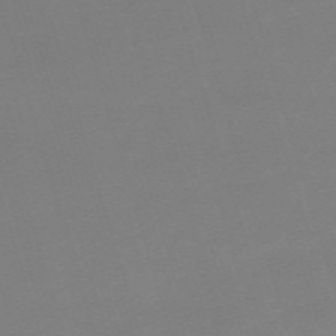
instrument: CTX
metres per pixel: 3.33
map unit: eHh
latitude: -62.2172
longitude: 48.8408
